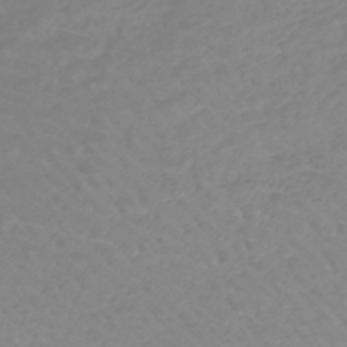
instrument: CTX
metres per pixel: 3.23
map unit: lHb
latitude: -44.0661
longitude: 70.0472
